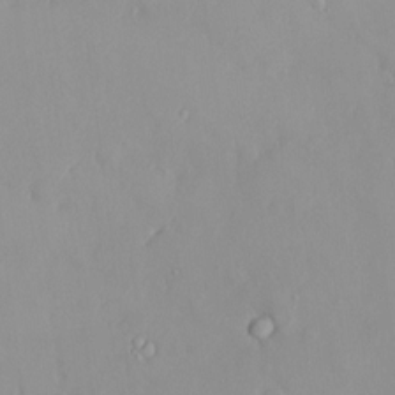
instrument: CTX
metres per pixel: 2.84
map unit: HNhu
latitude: 2.5545
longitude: 7.2187
